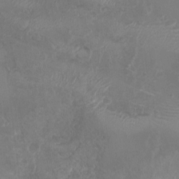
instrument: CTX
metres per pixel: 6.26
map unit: Nhu
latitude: 2.3656
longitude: -15.2915
